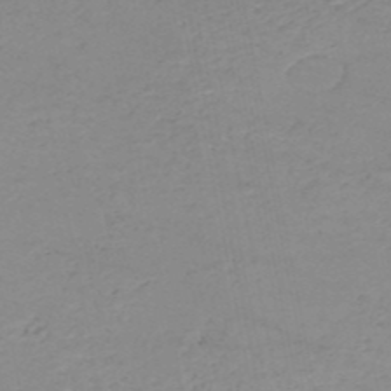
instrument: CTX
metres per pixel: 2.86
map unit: HNb
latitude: -51.3699
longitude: -53.1970
